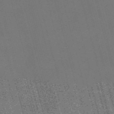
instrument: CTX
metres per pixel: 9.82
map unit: Nve
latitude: -59.3320
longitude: 61.8989
